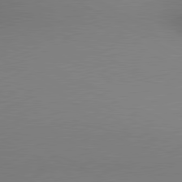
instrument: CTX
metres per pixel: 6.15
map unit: lApd
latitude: 80.2900
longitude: 132.0850
